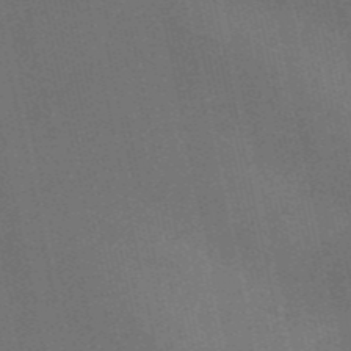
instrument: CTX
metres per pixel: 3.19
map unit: HNb
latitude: -53.3320
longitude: -42.8002
